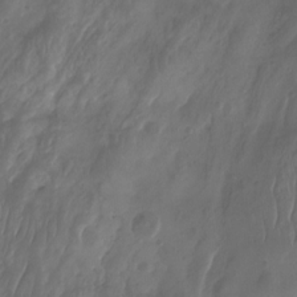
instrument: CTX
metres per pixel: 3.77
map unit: Aa
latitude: -8.0472
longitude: -77.7638
